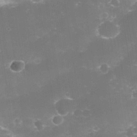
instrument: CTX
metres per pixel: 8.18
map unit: Nhe
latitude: -35.1620
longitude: -145.2915
